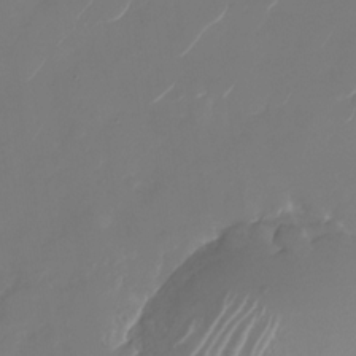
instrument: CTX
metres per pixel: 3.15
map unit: Nhu
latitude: -29.1242
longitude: -71.6694
